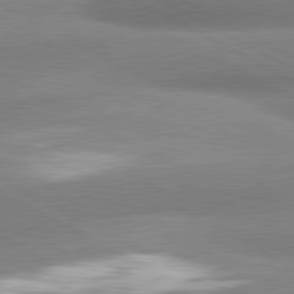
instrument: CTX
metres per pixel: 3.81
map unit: lApd
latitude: 80.9892
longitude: -163.6316
